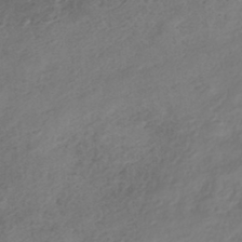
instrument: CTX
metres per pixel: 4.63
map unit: HNhu
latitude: -40.0283
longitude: 104.3873
